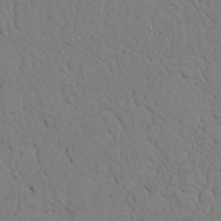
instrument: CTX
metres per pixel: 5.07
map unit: Nhu
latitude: 16.1578
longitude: -75.9528
